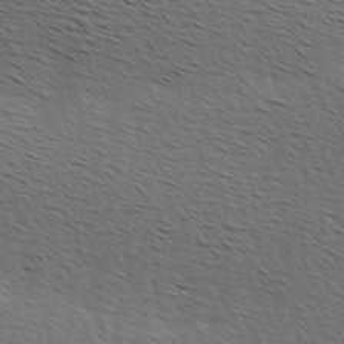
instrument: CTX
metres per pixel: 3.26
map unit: Hve
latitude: 2.7435
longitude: -123.6505
